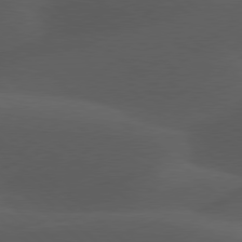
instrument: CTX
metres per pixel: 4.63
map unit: lApd
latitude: 78.0822
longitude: -54.3845
